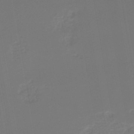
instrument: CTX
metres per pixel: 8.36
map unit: lHb
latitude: -46.9919
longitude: 70.8408
